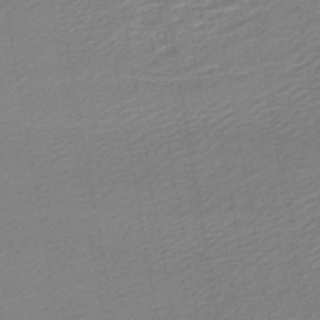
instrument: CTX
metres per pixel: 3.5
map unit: lHb
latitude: -46.7463
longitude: 59.1809
